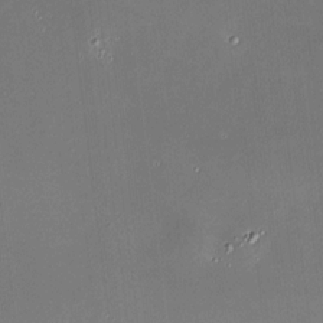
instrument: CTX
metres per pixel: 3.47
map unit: HNhu
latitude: 6.8569
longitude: 8.2739
